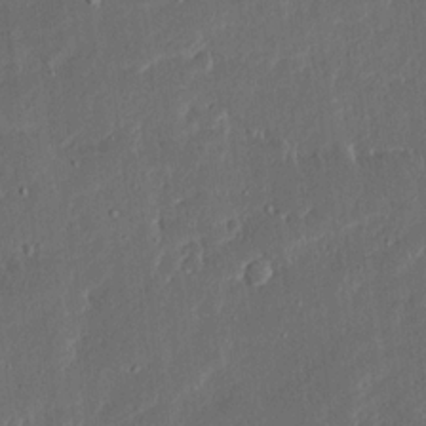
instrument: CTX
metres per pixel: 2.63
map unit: Ave
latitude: 14.9514
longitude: -138.8947
